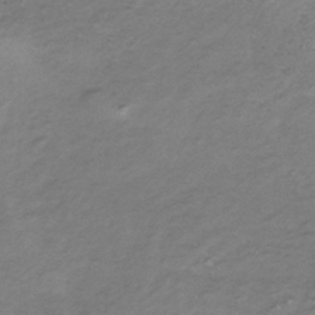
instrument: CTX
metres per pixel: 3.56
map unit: lHb
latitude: -34.7463
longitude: 67.8800
